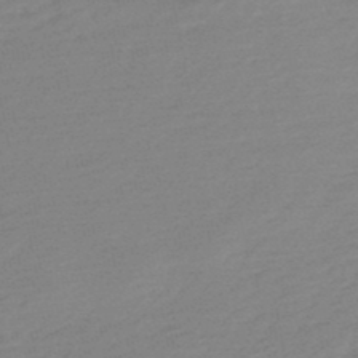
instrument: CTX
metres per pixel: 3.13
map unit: HNb
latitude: -48.4062
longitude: 58.1605
